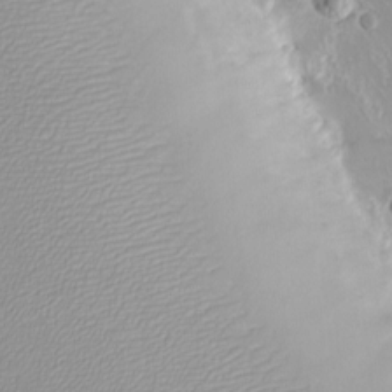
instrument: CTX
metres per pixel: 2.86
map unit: eHh
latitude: -8.3117
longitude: -69.8772
